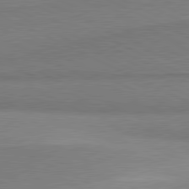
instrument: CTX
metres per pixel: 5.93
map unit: lApd
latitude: 80.7246
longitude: 166.4440
